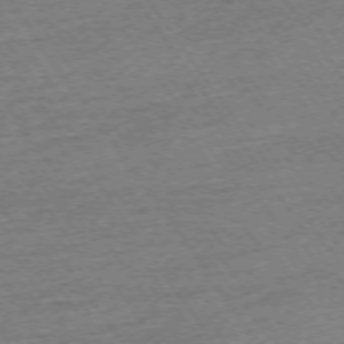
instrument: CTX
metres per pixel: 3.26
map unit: Ap
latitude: -74.2929
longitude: -83.0836
